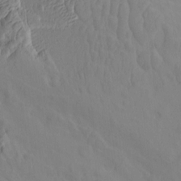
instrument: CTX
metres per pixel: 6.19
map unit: eHh
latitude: -0.5007
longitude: 14.8030
